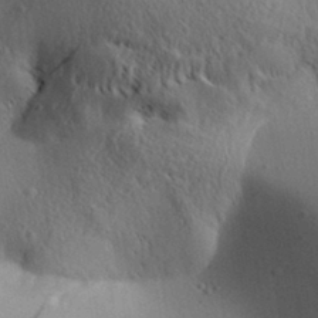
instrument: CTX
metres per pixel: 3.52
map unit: Aa
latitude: 31.3671
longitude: -142.7813
